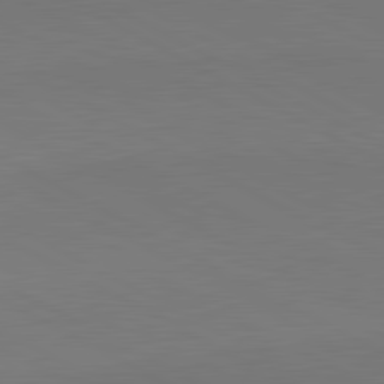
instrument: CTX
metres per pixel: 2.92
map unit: lApd
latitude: 81.4426
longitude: 151.4454
